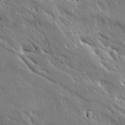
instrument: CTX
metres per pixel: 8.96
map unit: Ave
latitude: 20.1011
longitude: -136.3845
